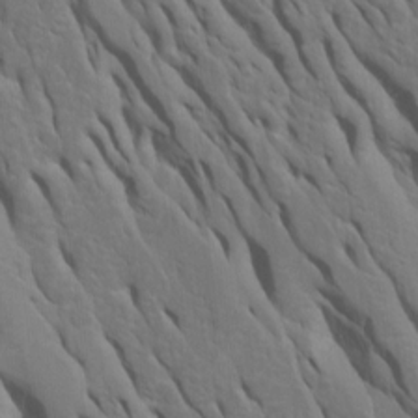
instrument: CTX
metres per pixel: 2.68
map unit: Htu
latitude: -6.6140
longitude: 144.8786
